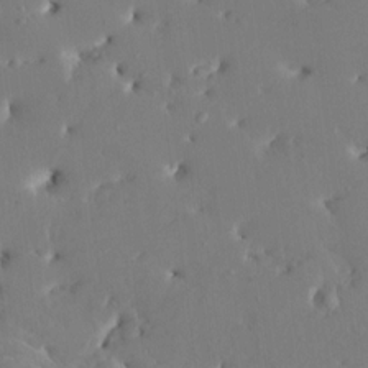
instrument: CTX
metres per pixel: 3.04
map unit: HNhu
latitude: 5.0458
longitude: -5.4993
